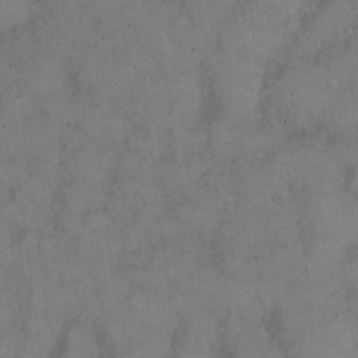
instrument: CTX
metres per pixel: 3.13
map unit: eHh
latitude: 14.4790
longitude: -62.2145
